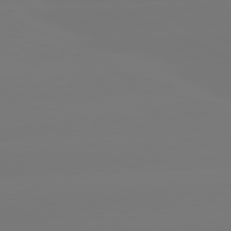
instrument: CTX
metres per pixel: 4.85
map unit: lApd
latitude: 80.8380
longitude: -149.0458
